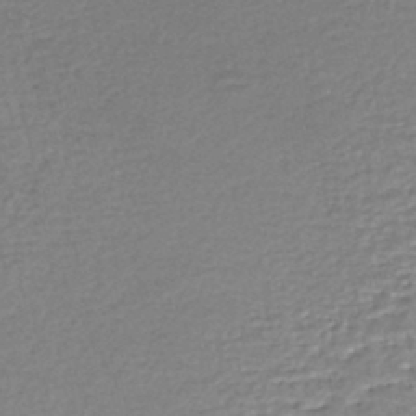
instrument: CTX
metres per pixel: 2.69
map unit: HNhu
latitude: -47.9745
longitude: 99.9556
